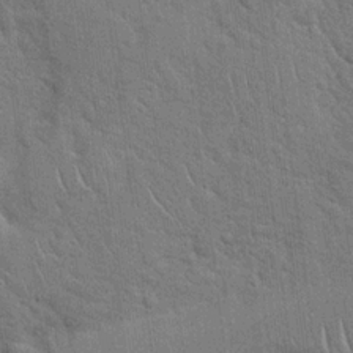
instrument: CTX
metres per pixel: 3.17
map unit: Hto
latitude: 19.1970
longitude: -51.6127
